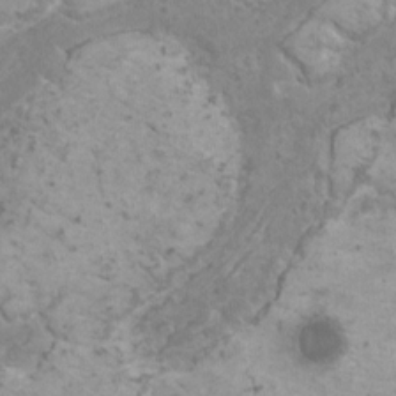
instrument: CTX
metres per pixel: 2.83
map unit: HNhu
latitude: 0.6679
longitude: 3.4265
